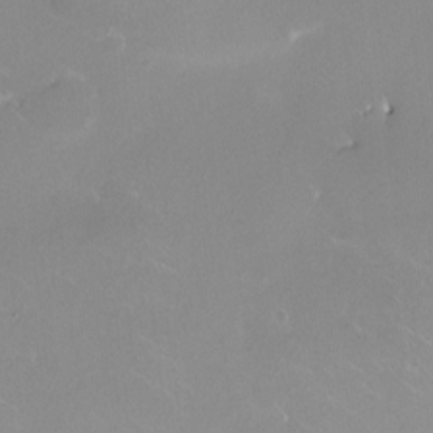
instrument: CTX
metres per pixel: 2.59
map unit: HNhu
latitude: 1.3859
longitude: -3.2348
